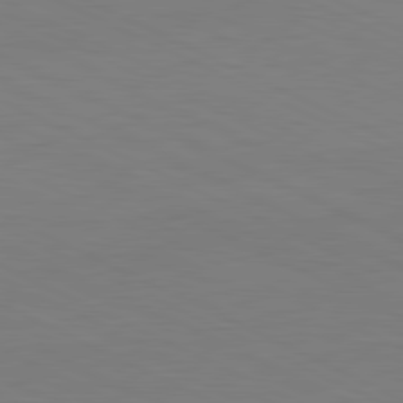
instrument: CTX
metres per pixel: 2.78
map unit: Ap
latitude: -82.1228
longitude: -71.8583
